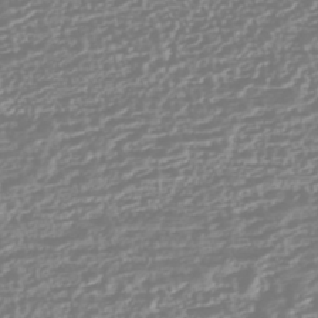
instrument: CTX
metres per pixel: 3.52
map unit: HNhu
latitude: -44.9353
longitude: 100.8408
